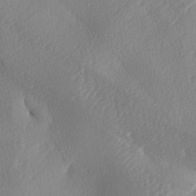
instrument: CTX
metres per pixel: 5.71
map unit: lAa
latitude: -8.3873
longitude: -128.3467
